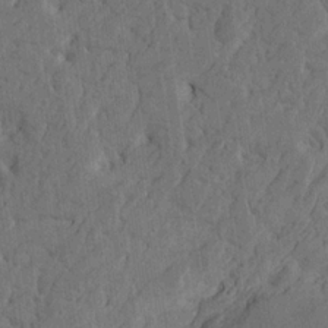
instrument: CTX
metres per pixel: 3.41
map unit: Htu
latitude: -5.3698
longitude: -177.3292
